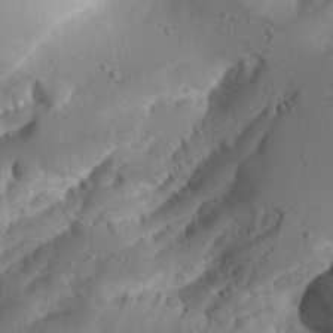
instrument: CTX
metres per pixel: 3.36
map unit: Aa
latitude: 23.2348
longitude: -127.6883
